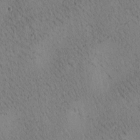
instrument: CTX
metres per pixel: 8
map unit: Htu
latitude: -4.4818
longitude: 172.7463
